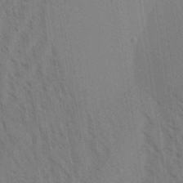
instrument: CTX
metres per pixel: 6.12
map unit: Aa
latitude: 30.7625
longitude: -139.4048
